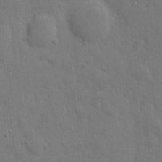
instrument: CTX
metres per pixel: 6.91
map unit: eHh
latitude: 6.1578
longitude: -70.9891
